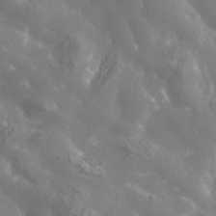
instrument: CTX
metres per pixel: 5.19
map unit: Nhe
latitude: -36.6896
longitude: -90.8002
